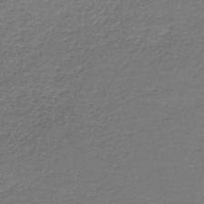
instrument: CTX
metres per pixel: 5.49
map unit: HNb
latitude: -42.1983
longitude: 50.5196
